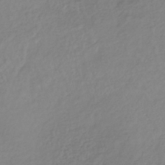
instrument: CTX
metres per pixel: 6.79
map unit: lHb
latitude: -36.2361
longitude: 69.4454
